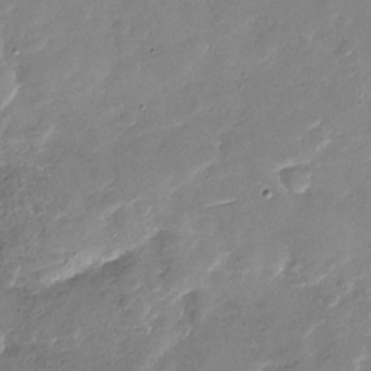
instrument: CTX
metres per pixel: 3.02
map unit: Nhu
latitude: -27.8422
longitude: -77.9717
